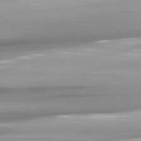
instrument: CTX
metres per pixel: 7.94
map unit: lApd
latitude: 81.8016
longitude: -146.2523
